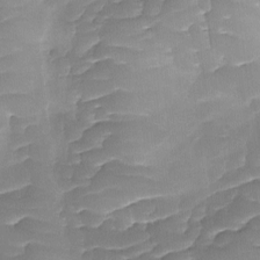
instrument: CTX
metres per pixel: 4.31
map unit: Ave
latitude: -9.0108
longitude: -122.7246
